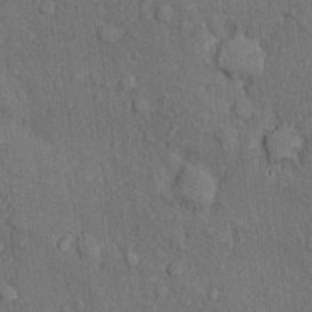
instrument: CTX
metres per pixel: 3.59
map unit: Nhu
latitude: 1.8394
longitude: -14.1578
